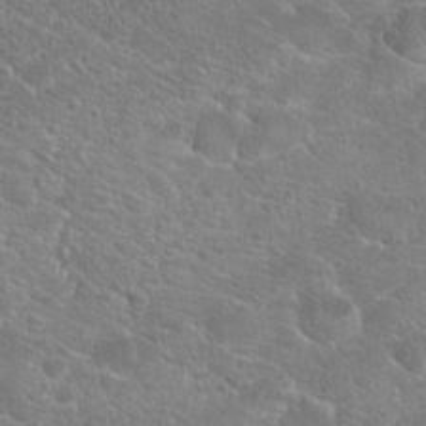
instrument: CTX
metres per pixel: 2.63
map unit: Hto
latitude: 19.1970
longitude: -36.9136
